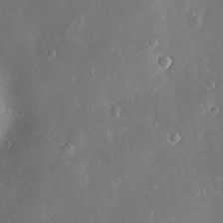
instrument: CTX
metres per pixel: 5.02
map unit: Hve
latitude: -10.7274
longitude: 175.0486
